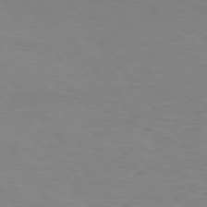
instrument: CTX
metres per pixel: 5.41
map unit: Hpe
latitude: 75.6883
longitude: -140.6679
